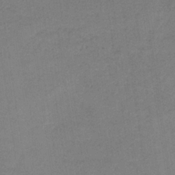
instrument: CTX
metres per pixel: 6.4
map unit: HNb
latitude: -34.4251
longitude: 54.4818
